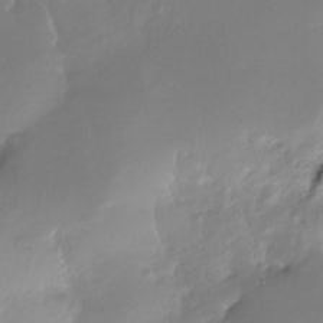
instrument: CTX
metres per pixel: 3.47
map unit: Nhe
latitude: -28.9353
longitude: -110.6680
